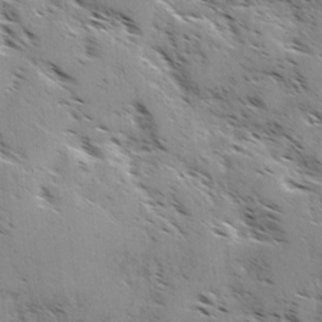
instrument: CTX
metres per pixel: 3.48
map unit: Ave
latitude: 0.8380
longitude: -111.0270
